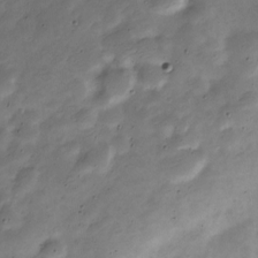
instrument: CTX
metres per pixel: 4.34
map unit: Nve
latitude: -24.0661
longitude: 105.9367
